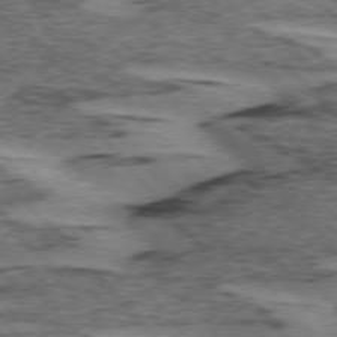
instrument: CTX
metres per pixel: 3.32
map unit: lApd
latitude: 75.0836
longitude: -78.2901
